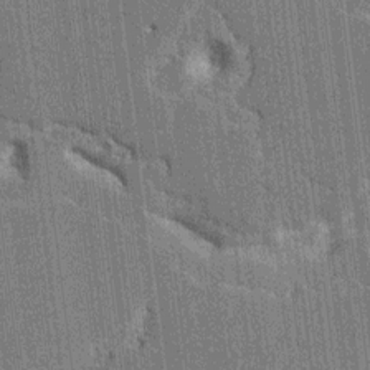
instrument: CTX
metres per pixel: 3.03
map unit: HNhu
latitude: 6.0633
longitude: -5.9717
